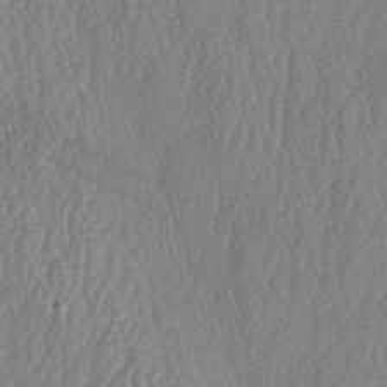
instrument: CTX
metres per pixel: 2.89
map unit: lAa
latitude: -6.8597
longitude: -129.4804
